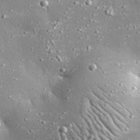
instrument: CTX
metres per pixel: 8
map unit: eHh
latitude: 25.0080
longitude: -88.6869
